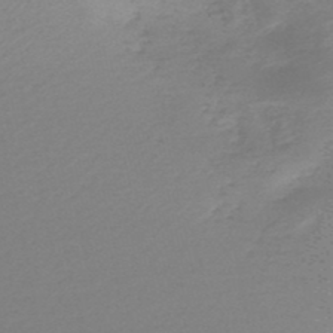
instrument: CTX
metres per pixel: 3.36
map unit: lHb
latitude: -47.9745
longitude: 60.7085
